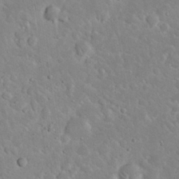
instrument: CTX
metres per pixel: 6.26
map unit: Nhu
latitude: 23.7072
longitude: -71.7638
